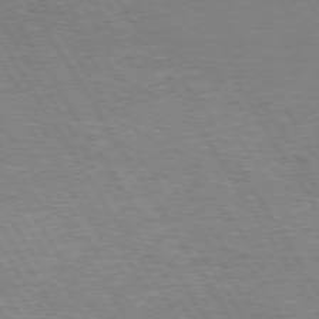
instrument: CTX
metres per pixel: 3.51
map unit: Hpe
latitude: 73.8017
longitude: -130.1011
